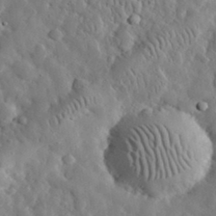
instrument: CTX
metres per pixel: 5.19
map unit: eHh
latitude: 32.2523
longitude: -73.9151
